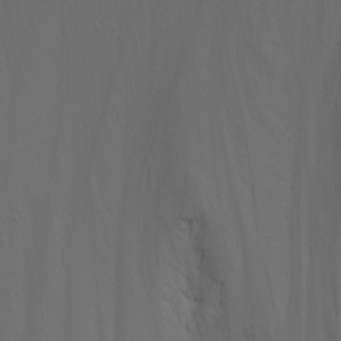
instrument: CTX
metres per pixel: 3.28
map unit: Nhu
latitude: -4.8597
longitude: -86.7246
